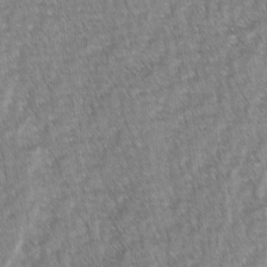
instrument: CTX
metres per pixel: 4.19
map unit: lAvf
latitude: -2.6140
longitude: -113.5560
